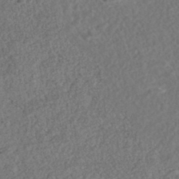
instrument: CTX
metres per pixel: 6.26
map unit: HNhu
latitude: -43.7477
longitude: 100.1983
